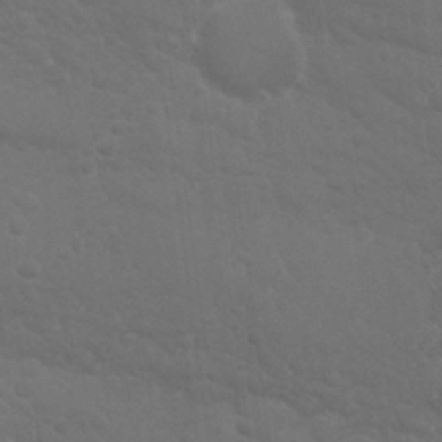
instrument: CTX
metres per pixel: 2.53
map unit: Nhu
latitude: 26.0444
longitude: -51.7260
